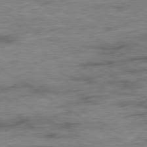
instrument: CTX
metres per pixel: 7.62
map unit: Ap
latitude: -79.8422
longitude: -48.4223
